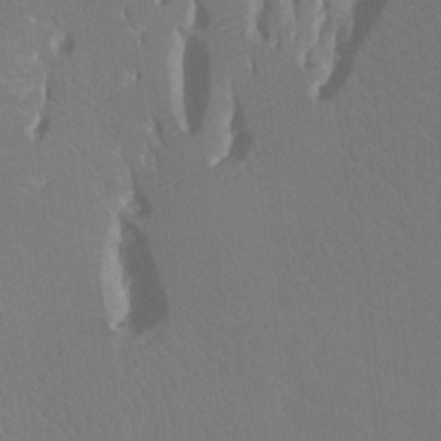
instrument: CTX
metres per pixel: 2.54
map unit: Ht
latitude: -8.1228
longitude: -28.2900
